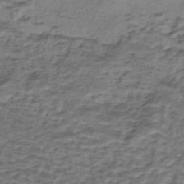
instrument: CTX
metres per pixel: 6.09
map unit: eHh
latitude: -43.2187
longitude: 119.9178
